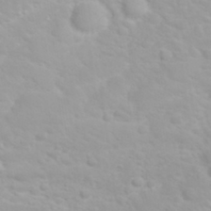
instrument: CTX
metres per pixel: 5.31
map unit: eHh
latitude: 31.9339
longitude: -60.4601
